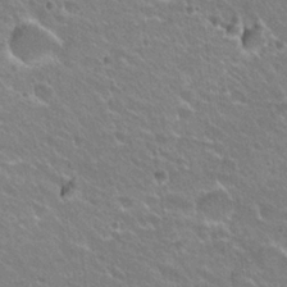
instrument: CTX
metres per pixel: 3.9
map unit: Hto
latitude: 24.2522
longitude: -31.1781
